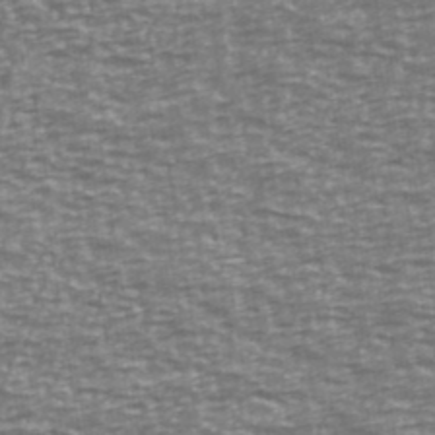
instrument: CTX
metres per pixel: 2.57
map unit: Ave
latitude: 40.2333
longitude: -113.4237
